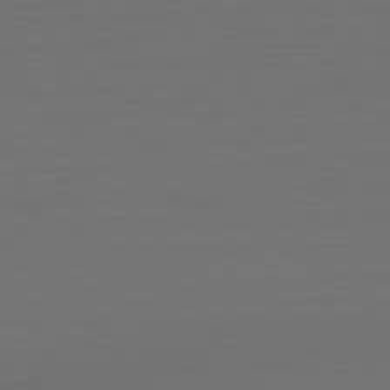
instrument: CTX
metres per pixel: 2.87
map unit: Hpe
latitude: -81.8045
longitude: 7.5966
